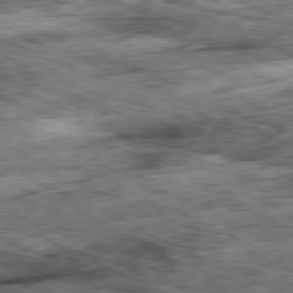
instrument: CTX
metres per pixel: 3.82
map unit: Ap
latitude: -80.9920
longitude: -71.8205
